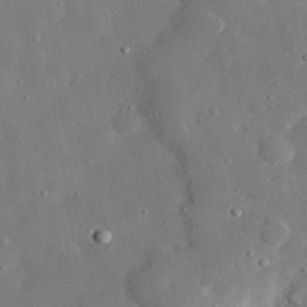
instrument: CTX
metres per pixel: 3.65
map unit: lHvf
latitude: 32.3278
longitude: -83.8772
